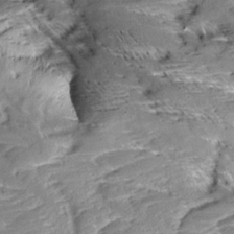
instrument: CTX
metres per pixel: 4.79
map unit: Aa
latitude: 9.8961
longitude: -140.9702
